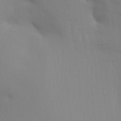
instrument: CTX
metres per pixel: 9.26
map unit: Aa
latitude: 29.4993
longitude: -135.2348
